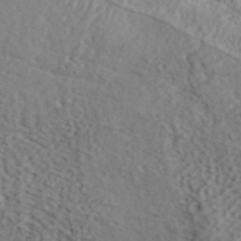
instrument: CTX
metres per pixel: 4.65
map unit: ANa
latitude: 42.1578
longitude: 55.1053
